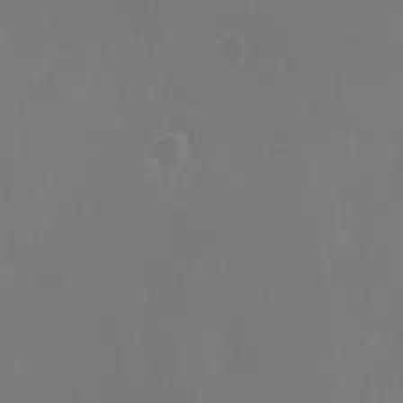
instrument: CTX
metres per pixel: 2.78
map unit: Ave
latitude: 0.1955
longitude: -112.4412
